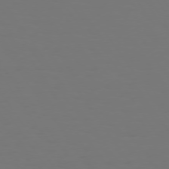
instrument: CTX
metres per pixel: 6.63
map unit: Hpe
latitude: 73.6694
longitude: -123.2915
